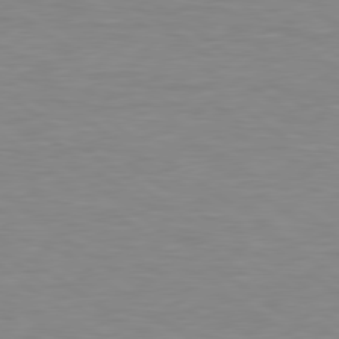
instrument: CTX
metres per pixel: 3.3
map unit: lApd
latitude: 79.2159
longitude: -90.1578
